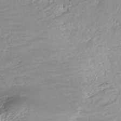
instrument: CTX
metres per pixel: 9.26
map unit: ANa
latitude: -42.2172
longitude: 108.7274
